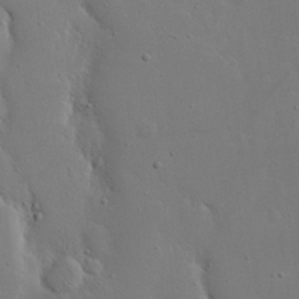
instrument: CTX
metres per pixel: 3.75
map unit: eHh
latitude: 19.2348
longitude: -71.4993
